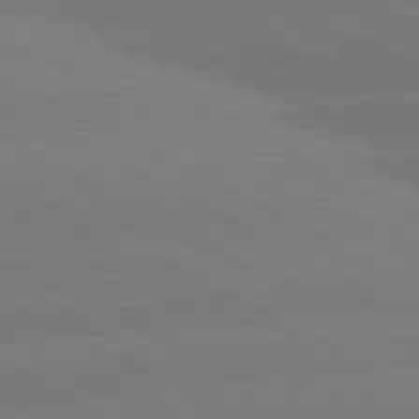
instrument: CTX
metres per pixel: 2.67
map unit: lApd
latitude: 80.9136
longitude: -150.6301
